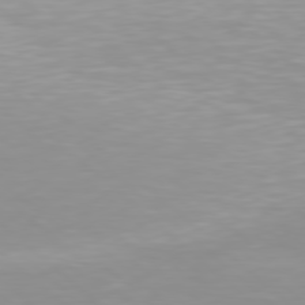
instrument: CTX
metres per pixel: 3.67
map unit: Hpe
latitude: 78.0633
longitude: -168.9136
